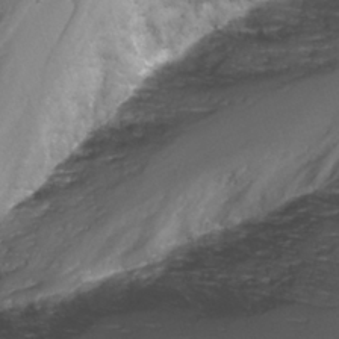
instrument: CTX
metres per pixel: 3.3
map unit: Nhu
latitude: -10.0283
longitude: -76.7057
